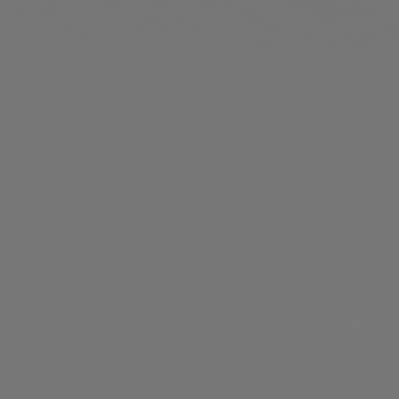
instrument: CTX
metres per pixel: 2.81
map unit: Hpe
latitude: 79.0459
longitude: 177.1998
